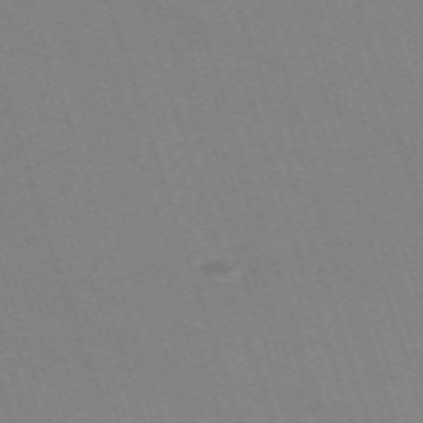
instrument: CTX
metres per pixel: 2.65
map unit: eHh
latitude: -63.5777
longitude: 51.1809
